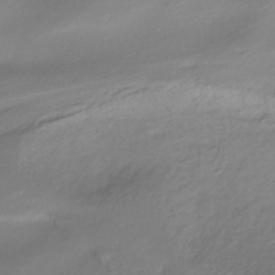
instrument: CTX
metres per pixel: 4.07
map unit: HNhu
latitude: -41.6911
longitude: 102.0850
